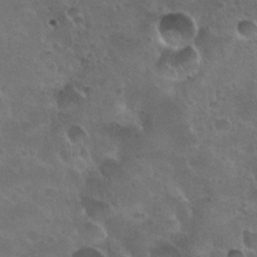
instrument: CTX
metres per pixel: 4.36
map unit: Nhu
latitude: 30.9136
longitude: -54.7057
